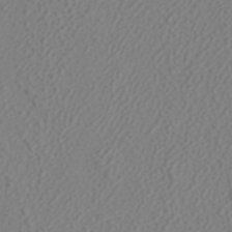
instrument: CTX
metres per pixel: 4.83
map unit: ANa
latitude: 38.3467
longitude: 23.5588
